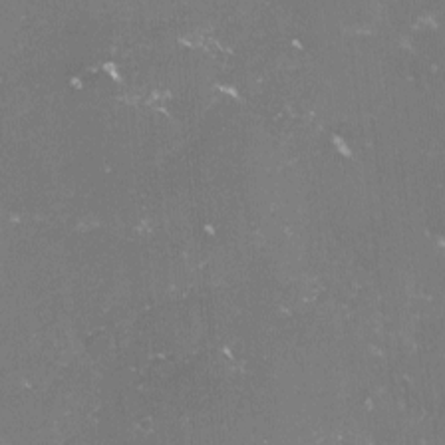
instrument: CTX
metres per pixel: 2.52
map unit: lHvf
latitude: -15.4833
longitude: -101.4238
